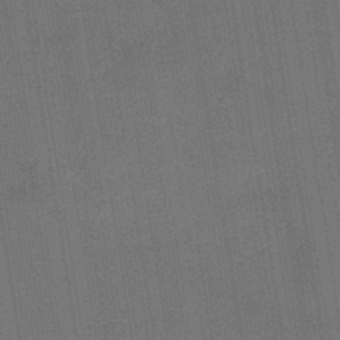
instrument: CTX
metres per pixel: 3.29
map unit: HNb
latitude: -44.0283
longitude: -40.9324
